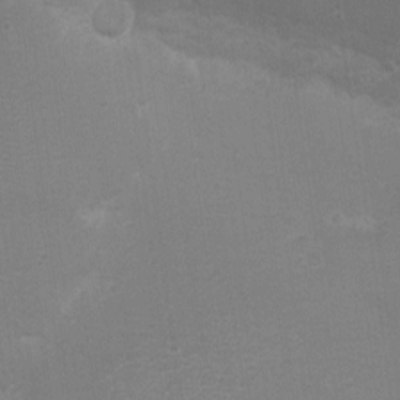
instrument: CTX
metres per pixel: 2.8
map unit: eHh
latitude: -6.7652
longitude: -78.8758
